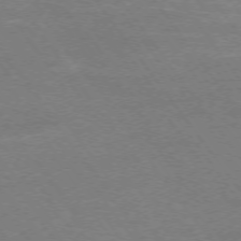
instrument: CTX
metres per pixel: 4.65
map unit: Ap
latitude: -75.2565
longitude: -75.5371
